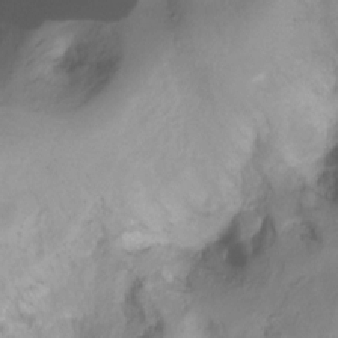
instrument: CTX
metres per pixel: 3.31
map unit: Ht
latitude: -16.2173
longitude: -43.7639
